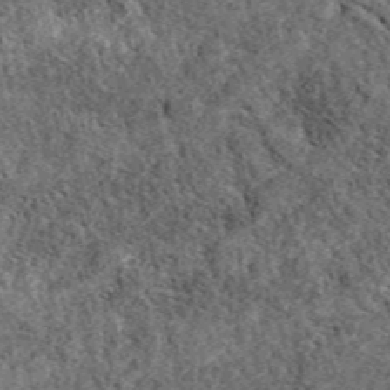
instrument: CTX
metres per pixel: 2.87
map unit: eAb
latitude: 38.3089
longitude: 110.1795
